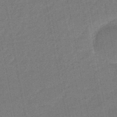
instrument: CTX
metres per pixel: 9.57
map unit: eHb
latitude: -46.2739
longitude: 85.7099
